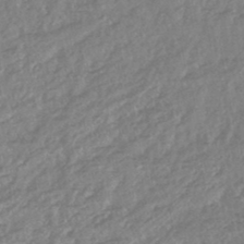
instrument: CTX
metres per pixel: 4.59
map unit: lHb
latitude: -44.6896
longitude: 79.8422
